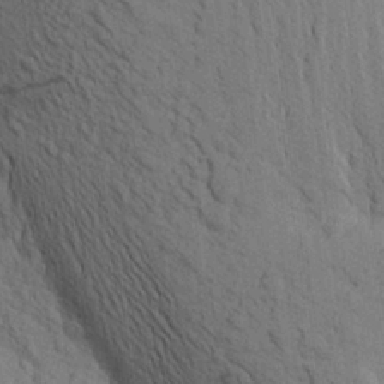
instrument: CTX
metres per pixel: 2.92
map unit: Aa
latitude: 19.9528
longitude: -149.5182
